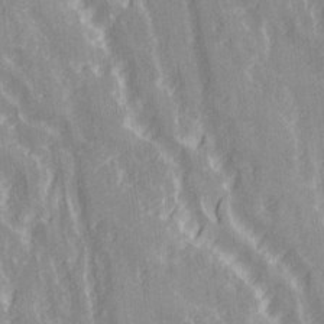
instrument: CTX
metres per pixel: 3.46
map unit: Ave
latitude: 21.5182
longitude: -134.0444
